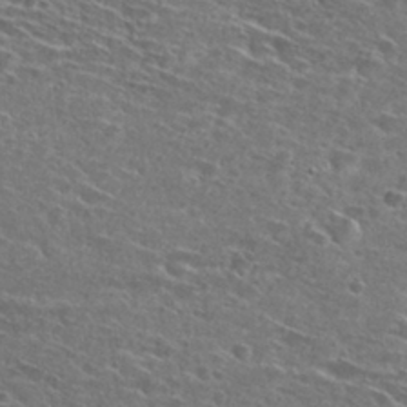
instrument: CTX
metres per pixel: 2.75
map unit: Hto
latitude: 27.9339
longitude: -46.3845
